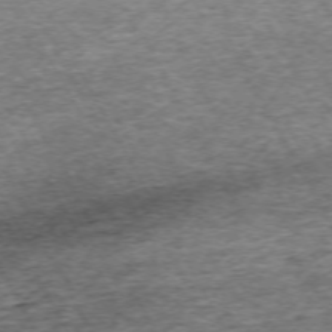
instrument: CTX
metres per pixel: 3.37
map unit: Hpe
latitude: -71.0675
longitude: 13.1053
